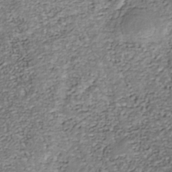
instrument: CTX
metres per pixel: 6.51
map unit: Nhu
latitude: -38.9353
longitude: -81.5560
